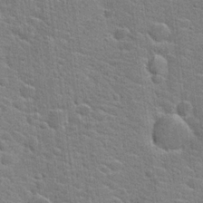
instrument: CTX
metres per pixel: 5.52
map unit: Hto
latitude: 21.5560
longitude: -44.0255
